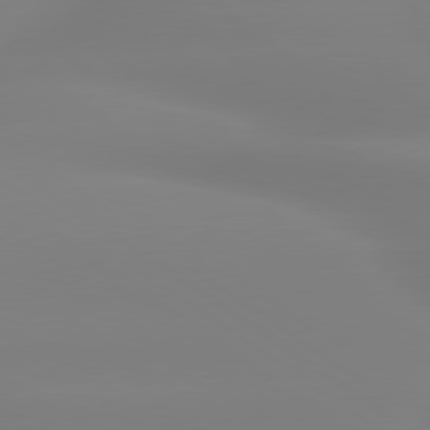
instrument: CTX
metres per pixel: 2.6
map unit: lApd
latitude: 79.8017
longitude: -136.2901
